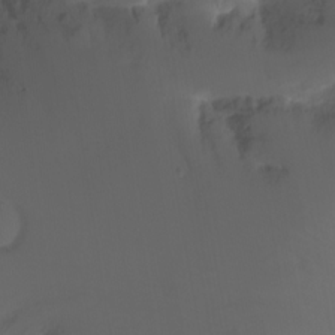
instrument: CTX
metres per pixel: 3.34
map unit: Nhu
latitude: -11.4643
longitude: -65.8016
